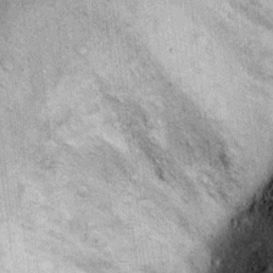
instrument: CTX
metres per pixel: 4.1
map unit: Ht
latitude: 11.2726
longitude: -37.5182
